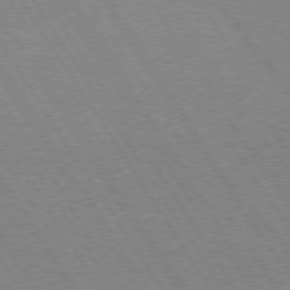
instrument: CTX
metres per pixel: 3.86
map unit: Hpe
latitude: 74.4979
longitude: -141.6127
